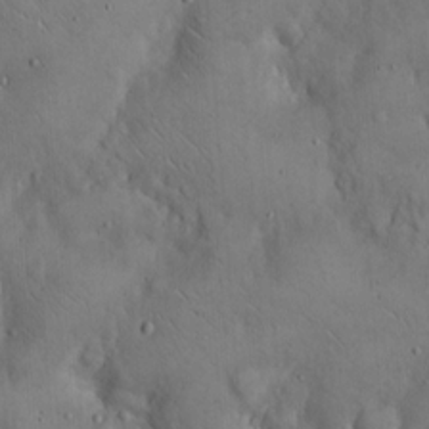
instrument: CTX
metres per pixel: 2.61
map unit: Hto
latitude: 15.0459
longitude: -59.5938
